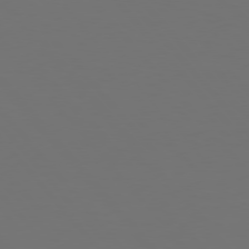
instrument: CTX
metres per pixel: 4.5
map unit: Hpe
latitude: 76.4979
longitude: -169.5938
